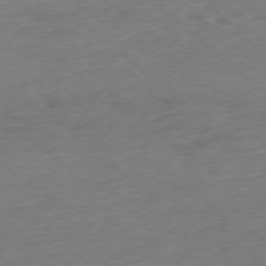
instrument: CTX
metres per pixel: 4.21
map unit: Ap
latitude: -77.8989
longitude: -78.3845
